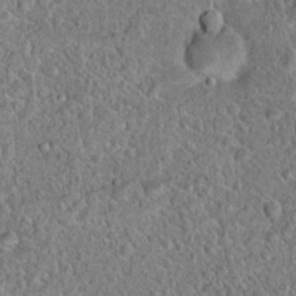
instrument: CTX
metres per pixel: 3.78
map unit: Hto
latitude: 18.8758
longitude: -42.8758
